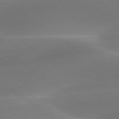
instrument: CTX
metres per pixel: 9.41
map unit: lApd
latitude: 79.7261
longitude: -91.3860
